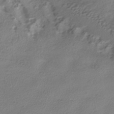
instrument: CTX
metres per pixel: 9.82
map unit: HNhu
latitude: -40.4818
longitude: 97.8423
